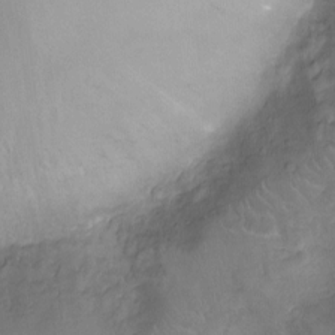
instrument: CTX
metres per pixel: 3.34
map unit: Nhu
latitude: -10.5007
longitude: -20.8191
